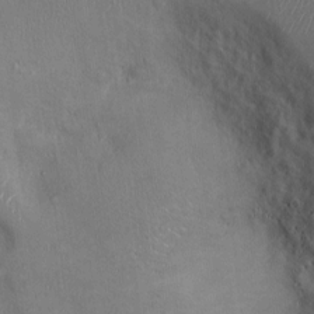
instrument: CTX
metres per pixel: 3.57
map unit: Ht
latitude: -2.4062
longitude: -15.0837
